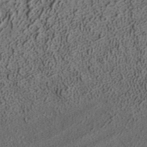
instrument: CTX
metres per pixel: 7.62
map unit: ANa
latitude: 35.8205
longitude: 13.0109
